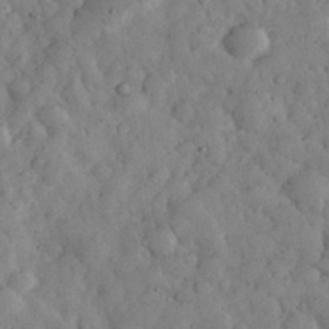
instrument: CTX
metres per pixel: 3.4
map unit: eHh
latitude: 33.7072
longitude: -69.4049
